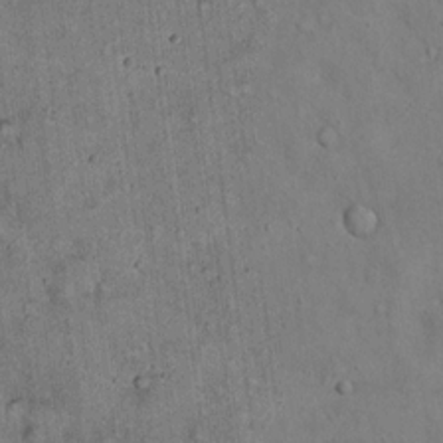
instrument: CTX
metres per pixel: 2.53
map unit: eHh
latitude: 19.2915
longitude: -60.4790
